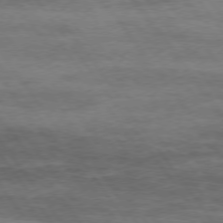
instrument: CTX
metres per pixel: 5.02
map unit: Hpe
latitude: 74.2712
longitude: -143.2915
